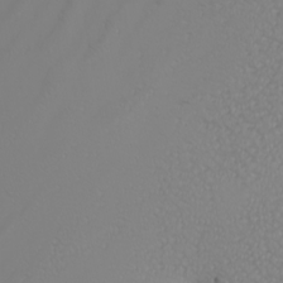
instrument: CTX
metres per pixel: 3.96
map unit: Nhu
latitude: -6.9541
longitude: -96.0633
